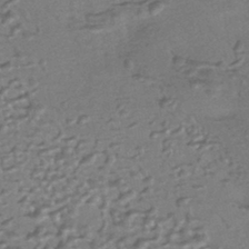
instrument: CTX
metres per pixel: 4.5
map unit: HNhu
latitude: -43.3887
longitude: 94.9541
